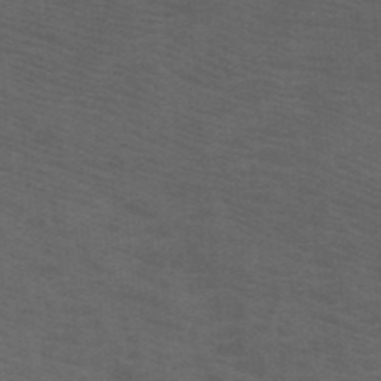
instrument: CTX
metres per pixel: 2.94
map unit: HNb
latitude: -46.0661
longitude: -45.8016
